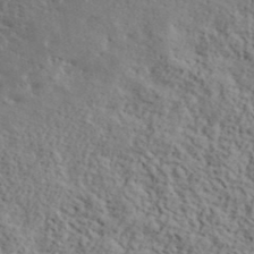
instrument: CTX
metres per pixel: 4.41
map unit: lHvf
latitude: 39.8016
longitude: -87.8961
